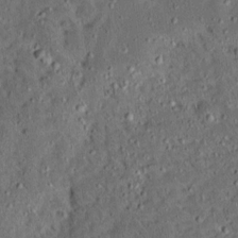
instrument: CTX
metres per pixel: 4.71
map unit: Ave
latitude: 14.6869
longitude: -139.0269
